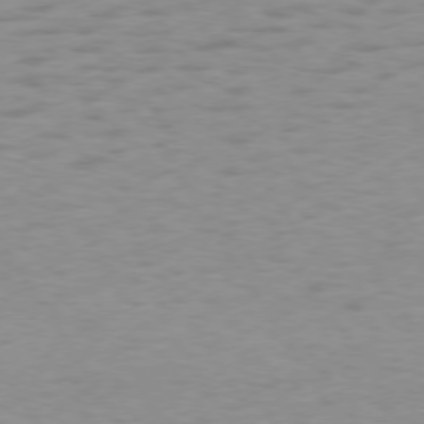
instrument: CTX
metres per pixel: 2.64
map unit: lApd
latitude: 74.3089
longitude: -50.8380
